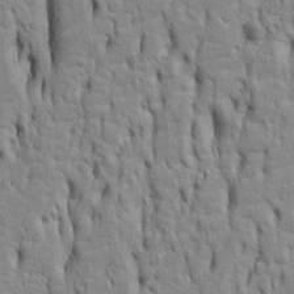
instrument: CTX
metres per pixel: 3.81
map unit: Htu
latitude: -5.3320
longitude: 151.3320
